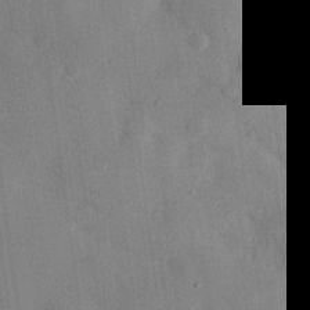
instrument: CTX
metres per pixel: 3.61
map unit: eHh
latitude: 26.8947
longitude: -76.5168
